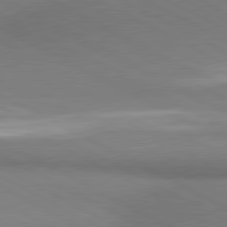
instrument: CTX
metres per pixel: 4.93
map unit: lApd
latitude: 80.9514
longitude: 162.9919
